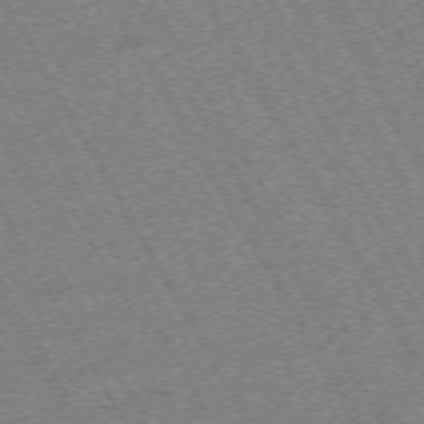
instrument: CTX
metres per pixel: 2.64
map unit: Hpe
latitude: -70.7652
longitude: 10.2740
